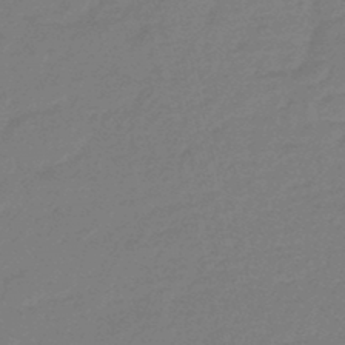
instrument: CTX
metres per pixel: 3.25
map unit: eHb
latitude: -46.6896
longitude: 86.9920
